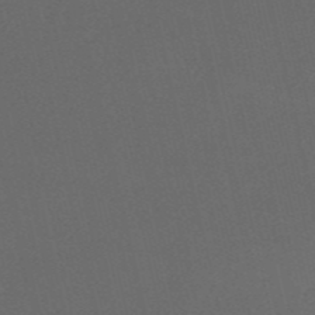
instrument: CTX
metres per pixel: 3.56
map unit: HNb
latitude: -53.5588
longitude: -41.9717
